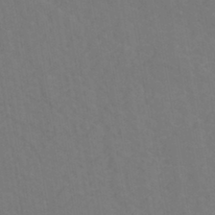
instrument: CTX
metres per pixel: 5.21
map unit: eHh
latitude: -42.8219
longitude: -32.1011
